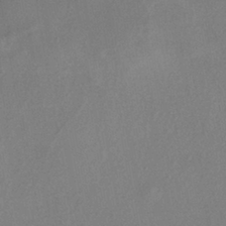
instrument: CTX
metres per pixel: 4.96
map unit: eHh
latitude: -40.5951
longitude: 120.2361
